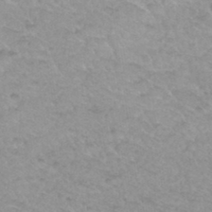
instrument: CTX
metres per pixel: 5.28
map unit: Hto
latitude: 34.8380
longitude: -48.5168
